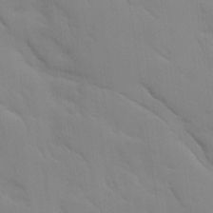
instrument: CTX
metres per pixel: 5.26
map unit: Ave
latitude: 9.0081
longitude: -103.3104
